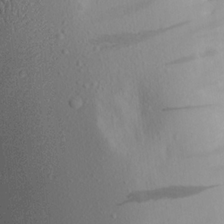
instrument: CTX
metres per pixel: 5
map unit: Aa
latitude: 19.4426
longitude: -144.3089
